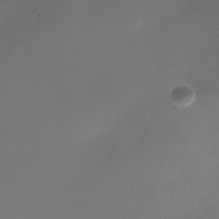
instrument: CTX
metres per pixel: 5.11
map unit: Nhu
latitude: -25.0486
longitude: -71.1781
